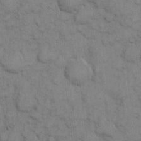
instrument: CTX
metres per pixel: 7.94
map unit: eHh
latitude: 6.4601
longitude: -65.2348
